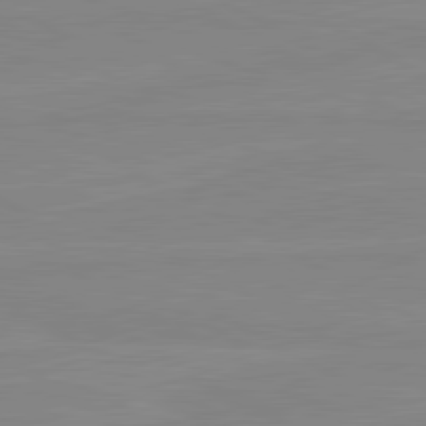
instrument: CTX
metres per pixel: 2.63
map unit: lApd
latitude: 80.7624
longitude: -176.4412
